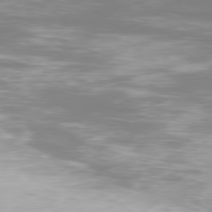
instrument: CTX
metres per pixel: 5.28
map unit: Ap
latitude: -79.2187
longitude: -93.7071
